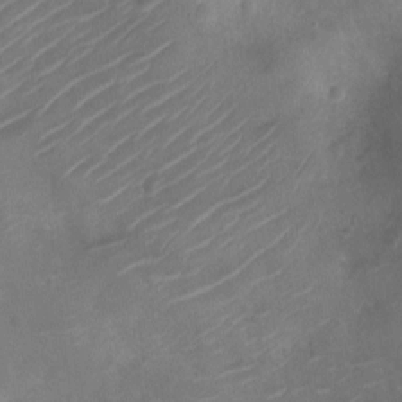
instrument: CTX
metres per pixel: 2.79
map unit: Ht
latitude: -11.5777
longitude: -21.2159
